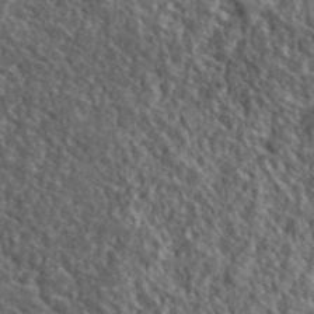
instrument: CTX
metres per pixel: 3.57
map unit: lHvf
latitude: 40.8757
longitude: -89.3860
